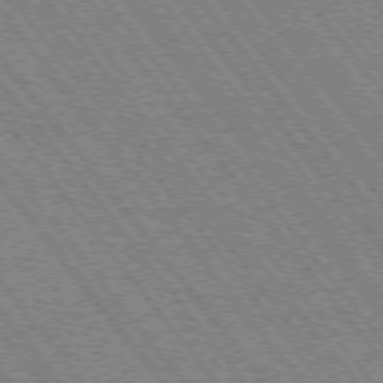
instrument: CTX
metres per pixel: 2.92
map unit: Hpe
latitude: -75.8234
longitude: -14.0633
